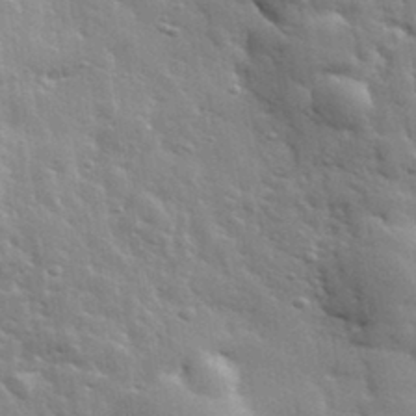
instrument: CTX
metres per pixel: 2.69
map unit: lHvf
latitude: 33.8205
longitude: -81.6883
